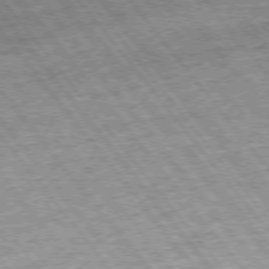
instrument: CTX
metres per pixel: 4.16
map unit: Hpe
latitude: -76.0472
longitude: -22.1011
